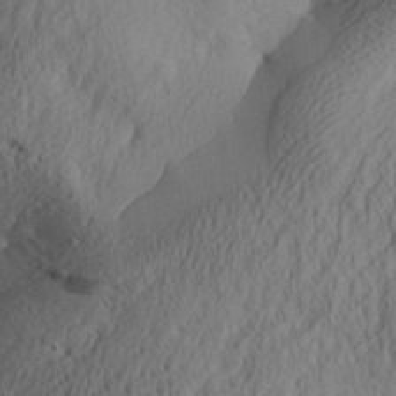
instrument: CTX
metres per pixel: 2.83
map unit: Aa
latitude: 31.9906
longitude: -141.6504
